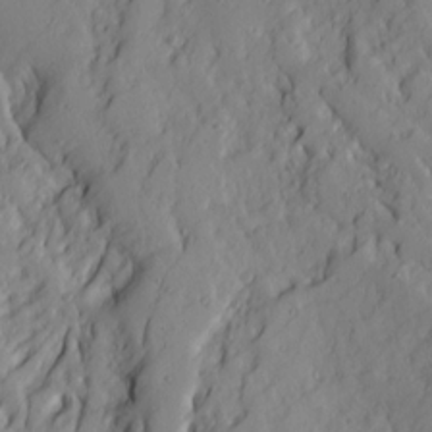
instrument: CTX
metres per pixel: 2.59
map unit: Ave
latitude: 14.0633
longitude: -132.1200
